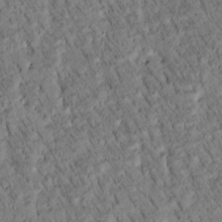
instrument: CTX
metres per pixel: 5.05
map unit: Htu
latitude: -3.5399
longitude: 171.6344
